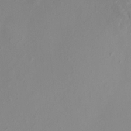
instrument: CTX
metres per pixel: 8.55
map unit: HNhu
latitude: 8.2712
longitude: -1.9717
